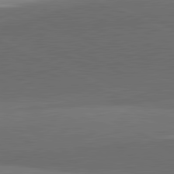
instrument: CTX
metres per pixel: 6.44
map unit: lApd
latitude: 81.6694
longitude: 139.7856
